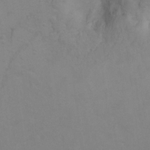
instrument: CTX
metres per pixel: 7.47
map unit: Hto
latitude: 7.4237
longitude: -35.6882
